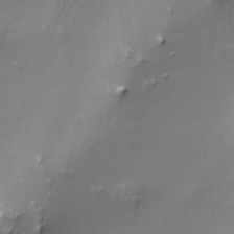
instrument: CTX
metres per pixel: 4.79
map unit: Nhe
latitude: -26.9352
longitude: -109.8394
